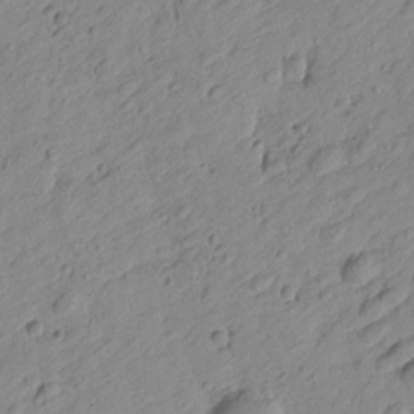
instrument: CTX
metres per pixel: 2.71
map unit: Htu
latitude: -0.9353
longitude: -175.2348
